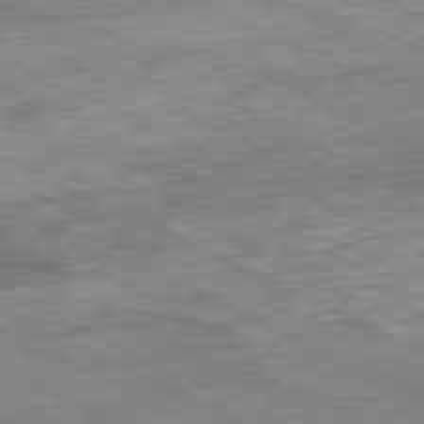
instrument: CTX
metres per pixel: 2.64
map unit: Ap
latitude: -80.8975
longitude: -91.2915
